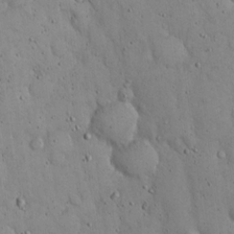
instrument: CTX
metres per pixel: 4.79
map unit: Hto
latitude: 14.9892
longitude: -58.1767
